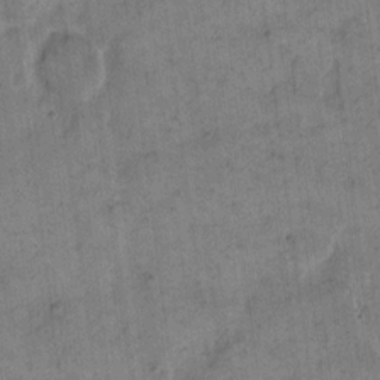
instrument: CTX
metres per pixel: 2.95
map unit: eHh
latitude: 14.1956
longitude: -66.5923
